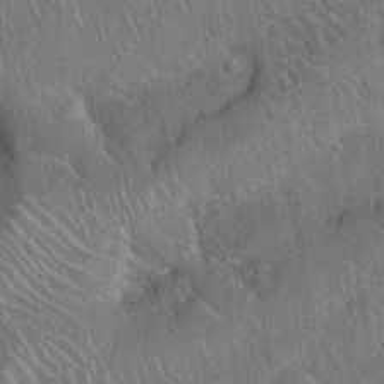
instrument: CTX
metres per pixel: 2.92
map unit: Hto
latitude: 19.7638
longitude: -52.6113
